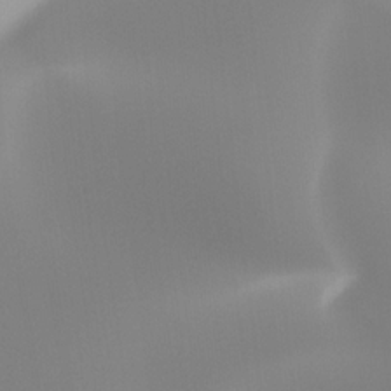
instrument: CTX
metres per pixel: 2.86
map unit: Hto
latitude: -8.0661
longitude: -47.6316
